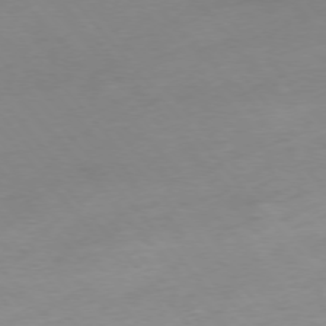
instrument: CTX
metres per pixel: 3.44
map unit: Hpe
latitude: -76.1417
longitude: -14.9892
